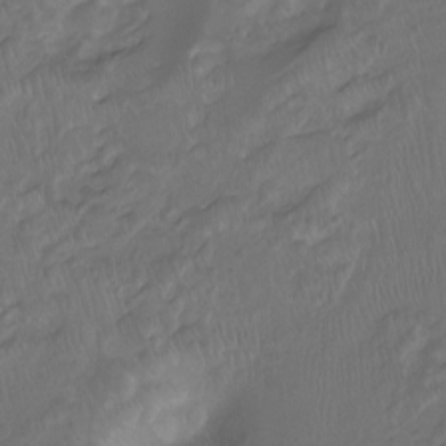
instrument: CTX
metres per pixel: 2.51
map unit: Hto
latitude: -8.2739
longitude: -40.4412
